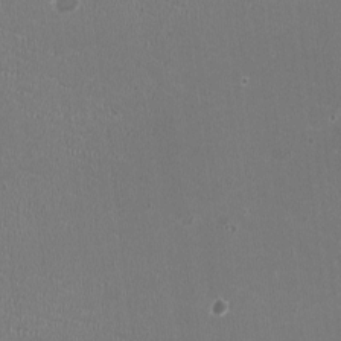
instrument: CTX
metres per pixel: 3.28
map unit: HNhu
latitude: -3.0486
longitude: -2.1578
